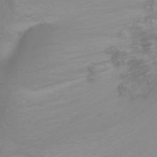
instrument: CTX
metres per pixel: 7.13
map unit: Htu
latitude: -0.6708
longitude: -74.9703
